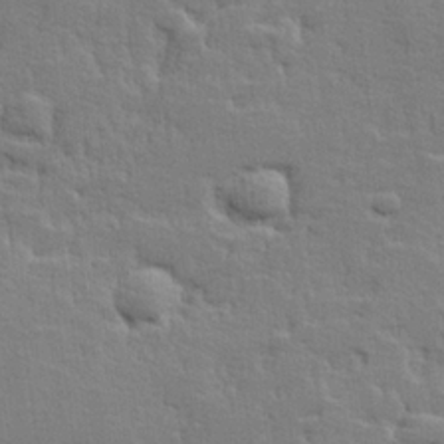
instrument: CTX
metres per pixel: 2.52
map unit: lHvf
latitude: 25.2725
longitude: 143.7477
